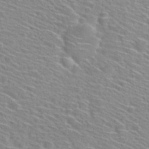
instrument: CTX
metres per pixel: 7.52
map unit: Hto
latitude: 28.8569
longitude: -46.7813
